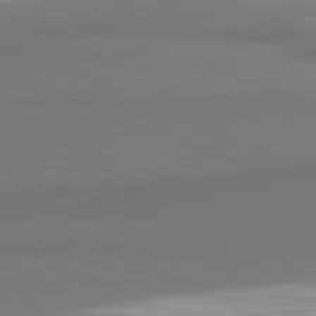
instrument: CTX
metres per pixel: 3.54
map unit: lApd
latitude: 81.8961
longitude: 163.4832
